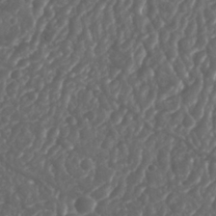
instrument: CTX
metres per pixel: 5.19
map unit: Nhu
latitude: 26.1200
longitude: -63.6505
